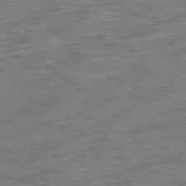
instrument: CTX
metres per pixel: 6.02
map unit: Ap
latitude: -79.2187
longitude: -49.9150
